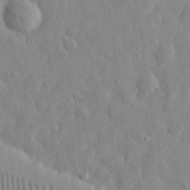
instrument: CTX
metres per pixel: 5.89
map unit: eHh
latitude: 31.9339
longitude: -72.5735
